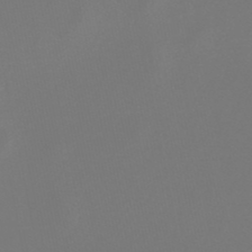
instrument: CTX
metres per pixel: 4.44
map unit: lHb
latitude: -47.6722
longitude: 72.3117
